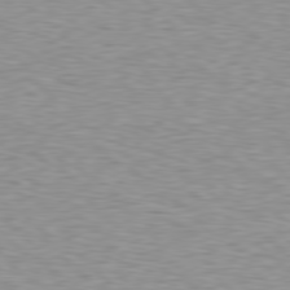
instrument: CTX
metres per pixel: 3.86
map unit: Hpe
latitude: 78.6491
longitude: -167.1403
